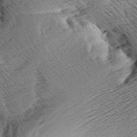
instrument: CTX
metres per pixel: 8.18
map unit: Aa
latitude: 8.4979
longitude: -141.4048
